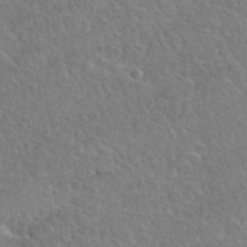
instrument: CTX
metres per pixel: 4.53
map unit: Hto
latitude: 36.3279
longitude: -47.6127
